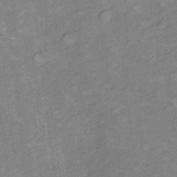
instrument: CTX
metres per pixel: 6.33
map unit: Hto
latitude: 7.4615
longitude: -36.7435
